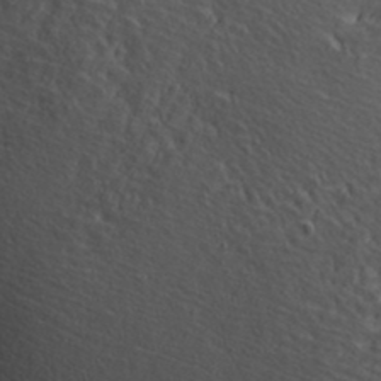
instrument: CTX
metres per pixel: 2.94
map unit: ANa
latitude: 39.2915
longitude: 21.2942
